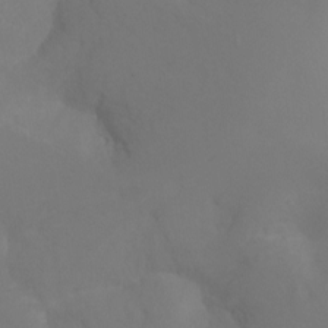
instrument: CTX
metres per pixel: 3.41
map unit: Nhu
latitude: -16.5763
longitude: -47.9717
